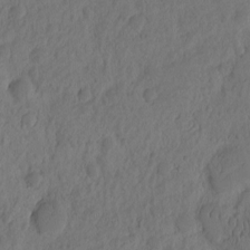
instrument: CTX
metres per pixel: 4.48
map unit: eHh
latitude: -1.8990
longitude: 16.7275
